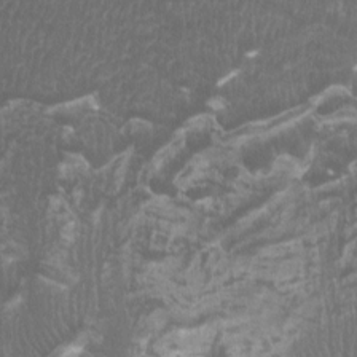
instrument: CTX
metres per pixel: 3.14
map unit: Htu
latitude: -7.0864
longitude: -49.1592
